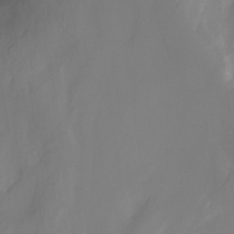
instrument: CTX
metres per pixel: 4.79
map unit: Nhu
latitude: -7.6344
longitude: -52.1767
